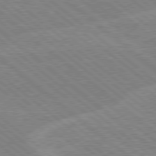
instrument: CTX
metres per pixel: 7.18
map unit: Hpe
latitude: 78.4790
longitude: -160.3089
